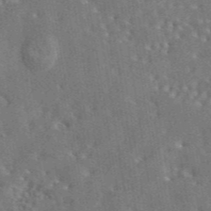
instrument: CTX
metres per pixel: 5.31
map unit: eAb
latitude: 44.6679
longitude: 111.0297
